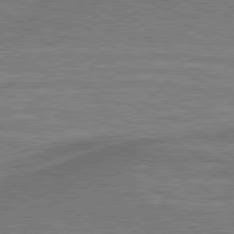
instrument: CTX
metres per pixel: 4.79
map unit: lApd
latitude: 79.5938
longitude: 170.6330
